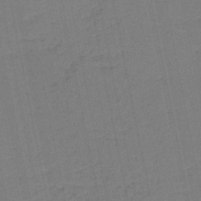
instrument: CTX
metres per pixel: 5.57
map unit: HNb
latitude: -49.9367
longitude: -50.0444
